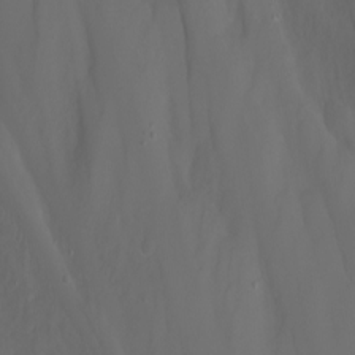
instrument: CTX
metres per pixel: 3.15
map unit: Nhu
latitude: -4.4818
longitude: -76.4790
